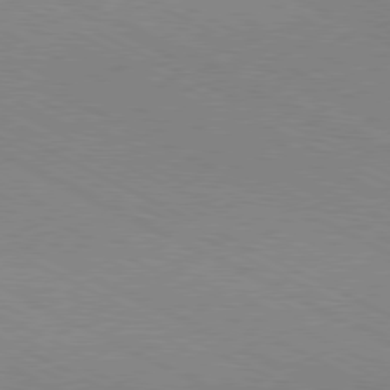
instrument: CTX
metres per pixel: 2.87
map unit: Hpe
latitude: -81.2754
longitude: 12.4251
